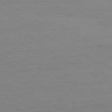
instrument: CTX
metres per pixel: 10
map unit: Ap
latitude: -77.2943
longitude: -73.9151
